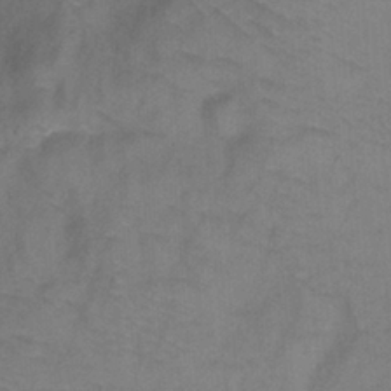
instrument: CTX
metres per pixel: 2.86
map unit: Ht
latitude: 0.5357
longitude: -33.3104
